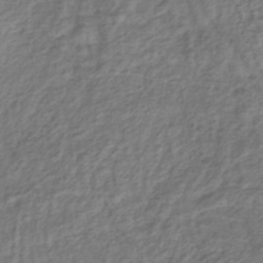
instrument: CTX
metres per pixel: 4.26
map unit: lHb
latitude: -39.1809
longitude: 71.5777
